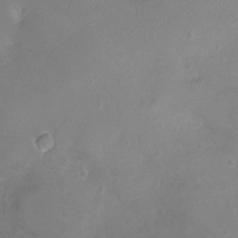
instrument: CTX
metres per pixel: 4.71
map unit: Ht
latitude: -7.3131
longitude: -19.5371
